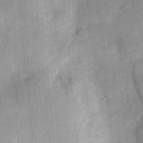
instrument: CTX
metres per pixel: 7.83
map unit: Nhu
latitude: 2.5545
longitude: -17.8394
